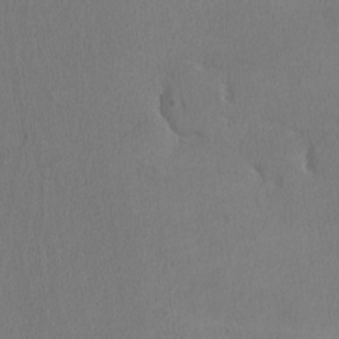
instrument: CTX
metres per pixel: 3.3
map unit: lHvf
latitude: -12.9920
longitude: -99.9339
